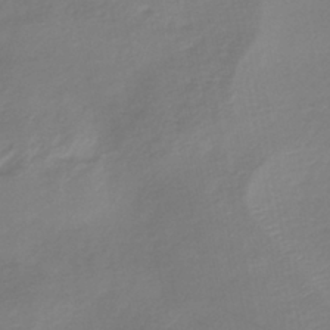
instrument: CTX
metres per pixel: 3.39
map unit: lHb
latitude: -38.0661
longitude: 71.8045
